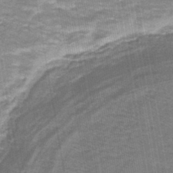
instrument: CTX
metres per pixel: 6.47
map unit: lHb
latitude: -43.2753
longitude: 54.9920
